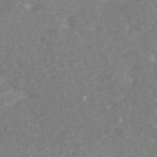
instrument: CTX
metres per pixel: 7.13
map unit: ANa
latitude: 41.7827
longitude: 33.8801
